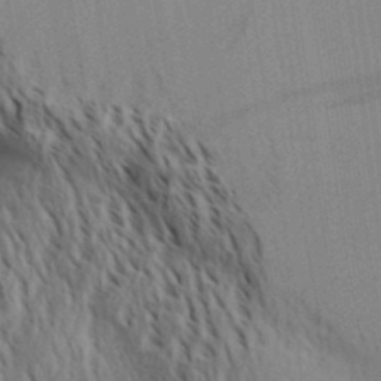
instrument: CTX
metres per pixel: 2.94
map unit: Aa
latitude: 30.5924
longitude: -139.4237
